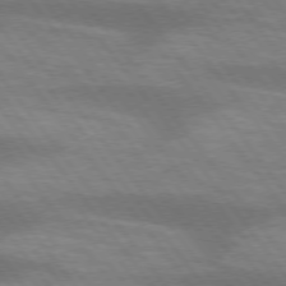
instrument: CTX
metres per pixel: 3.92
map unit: lApd
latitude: 75.0270
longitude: -57.6882
